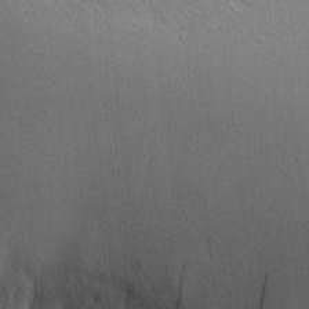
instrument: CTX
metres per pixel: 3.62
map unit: Nhu
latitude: 2.6301
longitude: -75.3671
